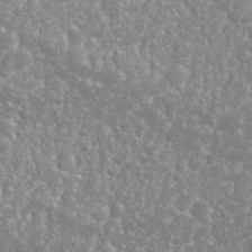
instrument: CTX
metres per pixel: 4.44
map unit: Nhu
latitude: 26.2901
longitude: -60.2522
